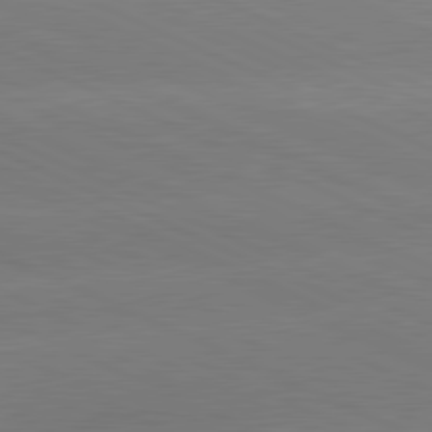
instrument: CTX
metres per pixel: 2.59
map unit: lApd
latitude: 81.1592
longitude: -155.5938
